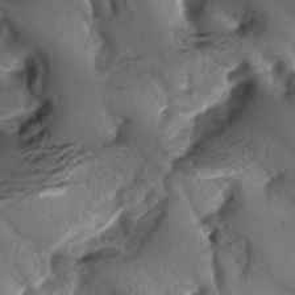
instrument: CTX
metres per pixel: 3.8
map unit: lAa
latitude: -5.8233
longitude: -126.5357
